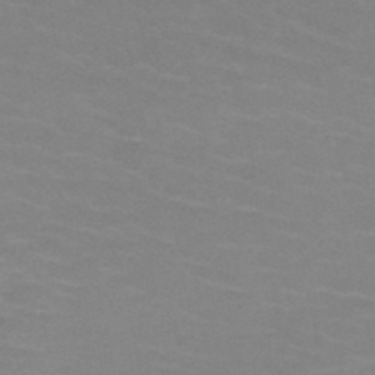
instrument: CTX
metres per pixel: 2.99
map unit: HNb
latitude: -46.9352
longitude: -46.6869
